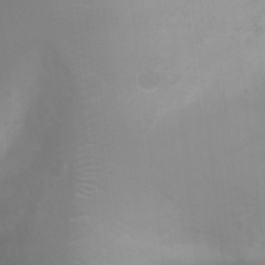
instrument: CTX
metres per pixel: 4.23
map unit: Ht
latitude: 3.4804
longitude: -22.7813
